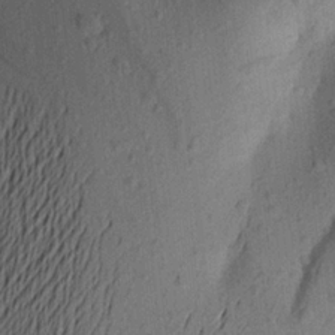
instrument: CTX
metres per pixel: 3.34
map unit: Aa
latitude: 22.4790
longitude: -147.9906
